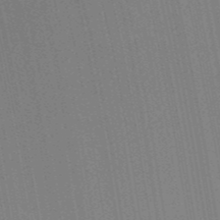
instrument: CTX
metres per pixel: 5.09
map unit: HNb
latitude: -52.1416
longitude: -45.7072
